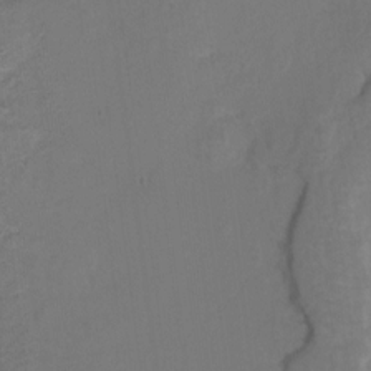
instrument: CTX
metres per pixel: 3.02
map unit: Hto
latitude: 5.7261
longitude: -31.2726
